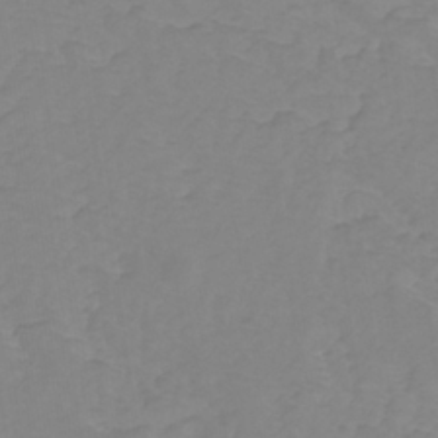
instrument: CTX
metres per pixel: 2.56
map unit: lHb
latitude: -31.1053
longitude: 64.7274
